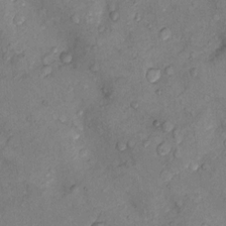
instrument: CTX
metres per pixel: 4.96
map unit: Nhu
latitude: 9.0270
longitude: -25.4993
